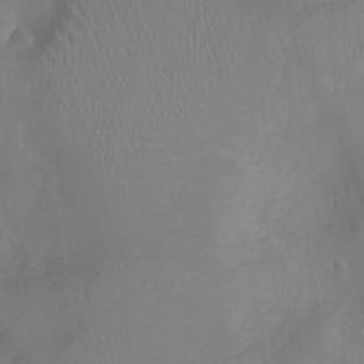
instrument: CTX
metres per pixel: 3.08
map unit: Ht
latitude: -4.6140
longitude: -16.4601
